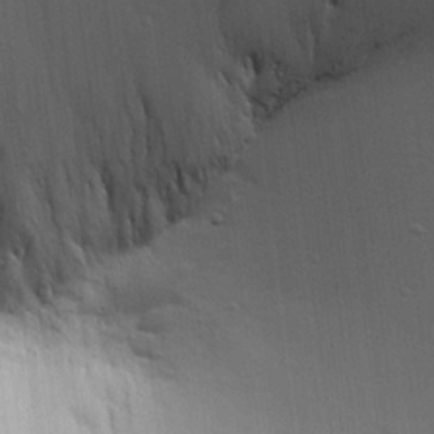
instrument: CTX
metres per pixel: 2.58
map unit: Aa
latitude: 18.3656
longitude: -141.5938
